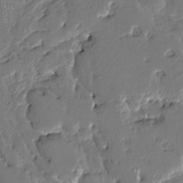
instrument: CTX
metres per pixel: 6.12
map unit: HNhu
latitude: 6.1011
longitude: -5.7072
